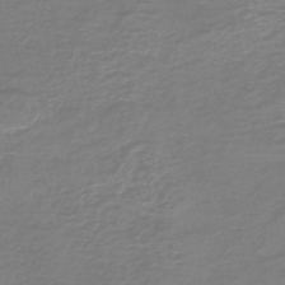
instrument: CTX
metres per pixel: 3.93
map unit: HNb
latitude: -47.0864
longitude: 52.3684
